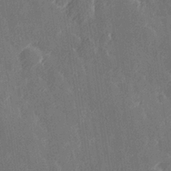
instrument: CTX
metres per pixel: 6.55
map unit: Hve
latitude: 27.1403
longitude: 145.7856
